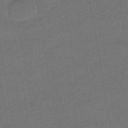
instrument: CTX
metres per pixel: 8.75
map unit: HNhu
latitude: -42.2550
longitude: 93.1620
